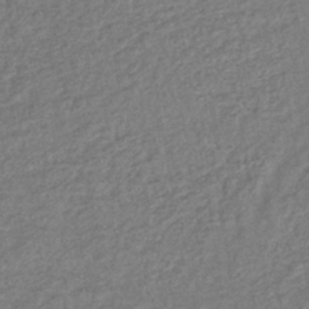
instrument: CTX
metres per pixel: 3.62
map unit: lHb
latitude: -40.9353
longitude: 71.2376
